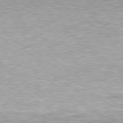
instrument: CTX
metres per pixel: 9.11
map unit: Hpe
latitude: 79.6316
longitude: -128.4223
